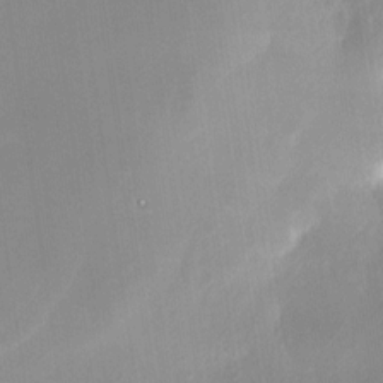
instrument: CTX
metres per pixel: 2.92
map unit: Nhe
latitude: -28.0850
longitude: -110.5546
